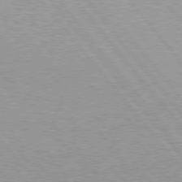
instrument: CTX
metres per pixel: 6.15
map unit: Hpe
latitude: 76.1955
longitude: -156.7246
